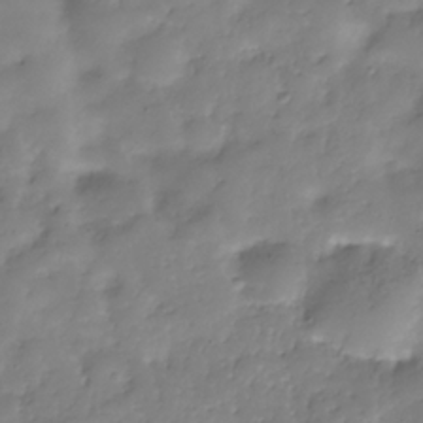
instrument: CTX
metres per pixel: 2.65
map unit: Hve
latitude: -31.2187
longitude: 90.2173
